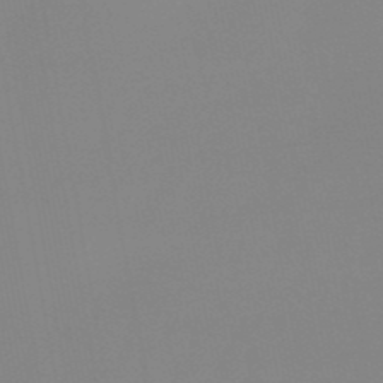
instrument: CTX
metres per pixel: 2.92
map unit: eHb
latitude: -50.1795
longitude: 74.1606
